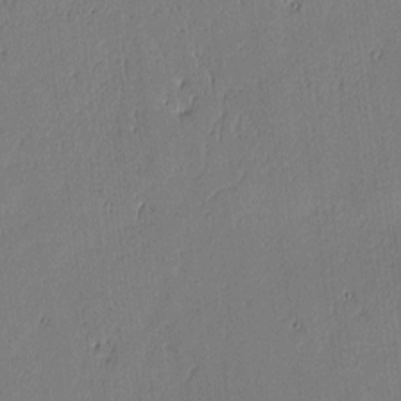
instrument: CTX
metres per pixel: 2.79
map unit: lAvf
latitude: -0.4251
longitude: -106.2711
